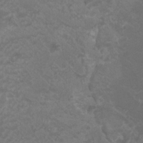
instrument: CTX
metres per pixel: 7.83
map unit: HNhu
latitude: 2.7813
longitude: -1.8016
